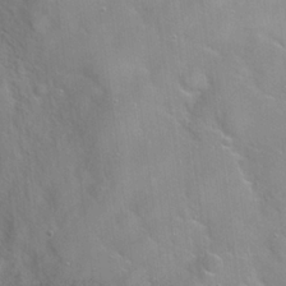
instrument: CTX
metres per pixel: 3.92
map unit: Hto
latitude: 21.8773
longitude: -52.4034
